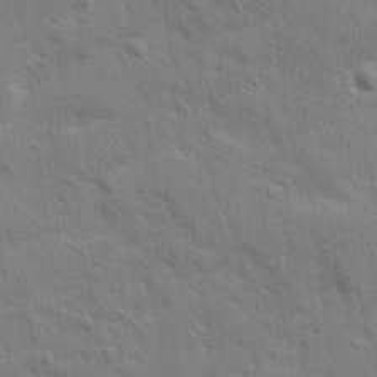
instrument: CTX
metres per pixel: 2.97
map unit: Ave
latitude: 22.6868
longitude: -130.1767
